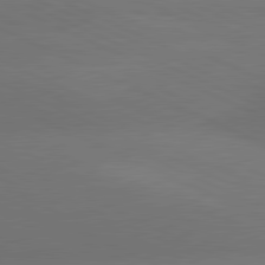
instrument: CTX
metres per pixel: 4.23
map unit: lApd
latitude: 81.1592
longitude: 136.9541
